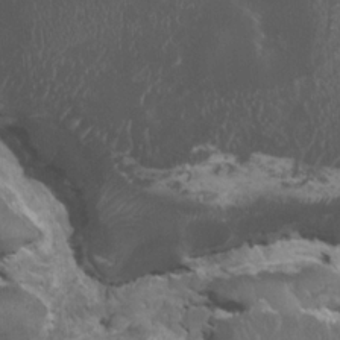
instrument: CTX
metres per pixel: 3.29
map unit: HNhu
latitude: 1.7638
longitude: 2.9919
